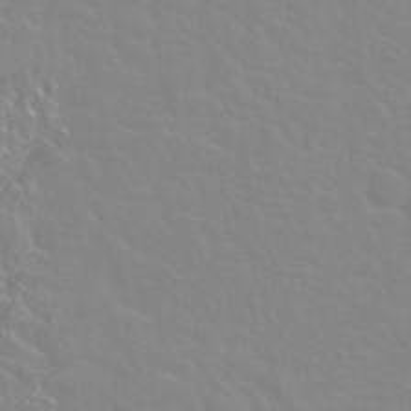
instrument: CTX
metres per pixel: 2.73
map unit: Nhu
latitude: 28.3656
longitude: -52.2145
